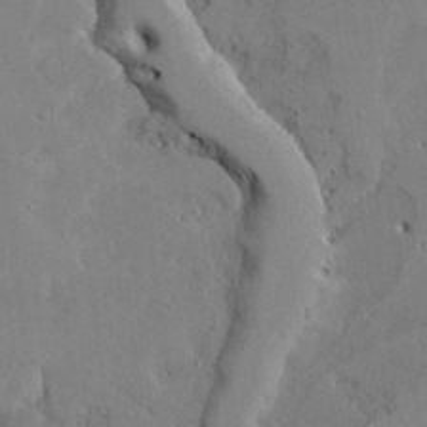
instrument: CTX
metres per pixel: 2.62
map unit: Ave
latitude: 23.9717
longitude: -130.8002
